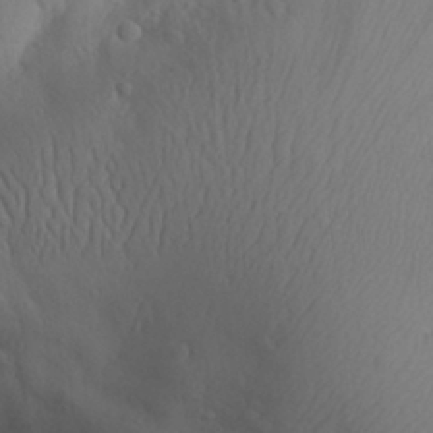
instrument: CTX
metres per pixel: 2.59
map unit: Aa
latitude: 30.7247
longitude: -143.5749
